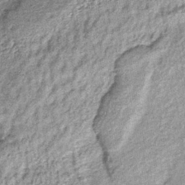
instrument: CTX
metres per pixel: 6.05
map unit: lHb
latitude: -38.4818
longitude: 67.6533
